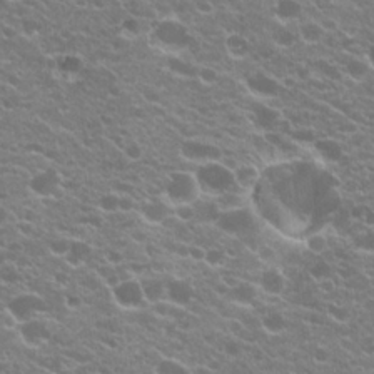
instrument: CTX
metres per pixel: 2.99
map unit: Hto
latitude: 20.3845
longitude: -34.8758
